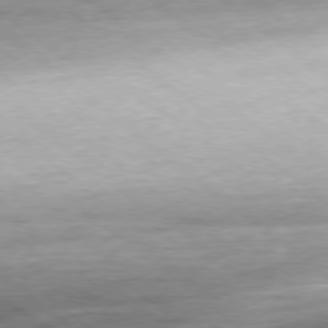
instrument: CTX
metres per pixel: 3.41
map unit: Hpe
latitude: -79.1620
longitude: 10.8786
